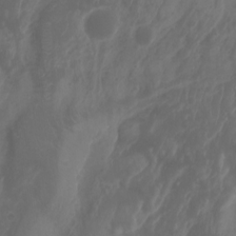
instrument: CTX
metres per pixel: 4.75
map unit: Aa
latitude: -7.9745
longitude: -77.8205
